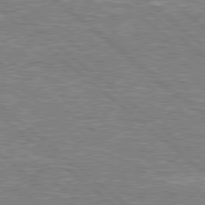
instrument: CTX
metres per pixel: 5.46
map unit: Hpe
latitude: 78.5735
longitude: -157.7638
